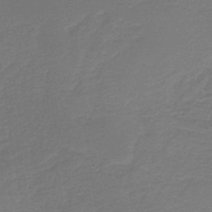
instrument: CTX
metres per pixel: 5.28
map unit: HNb
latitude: -38.1417
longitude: 55.0676
